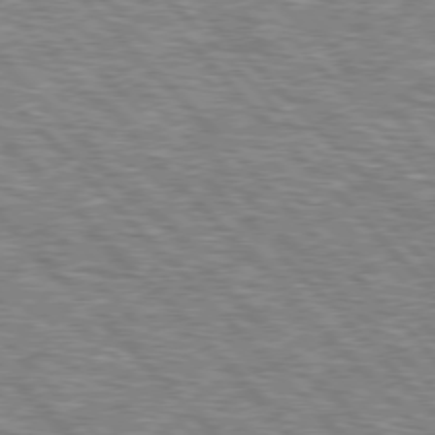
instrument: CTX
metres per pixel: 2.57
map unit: lApd
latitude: 76.3467
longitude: -75.3482
